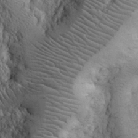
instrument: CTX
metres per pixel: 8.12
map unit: eHh
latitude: 32.2334
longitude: -68.2145
